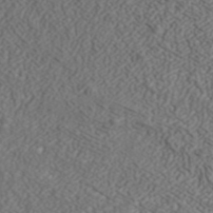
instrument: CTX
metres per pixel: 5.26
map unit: ANa
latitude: 42.4223
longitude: 28.7652
